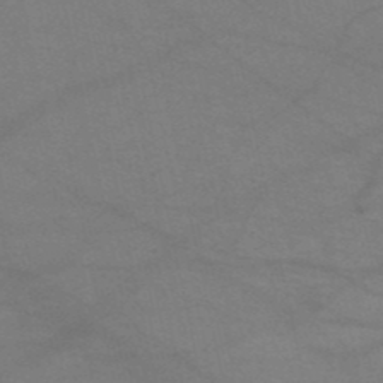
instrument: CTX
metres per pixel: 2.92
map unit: HNb
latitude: -51.7100
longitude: -42.7813
